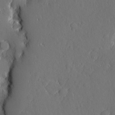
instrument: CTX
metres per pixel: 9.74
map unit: eHh
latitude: 5.3671
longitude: -75.1025
